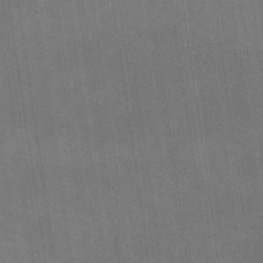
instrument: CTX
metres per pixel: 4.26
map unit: HNhu
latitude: -28.9920
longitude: 67.3132
